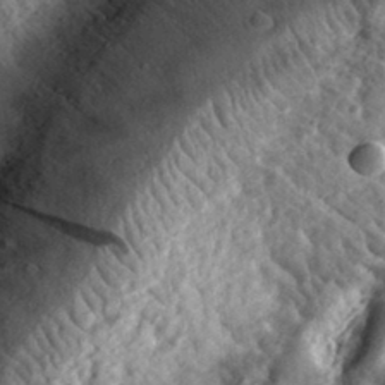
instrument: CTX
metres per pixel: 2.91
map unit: eHh
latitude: 34.3278
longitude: -79.3482
